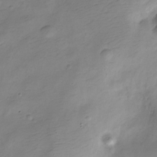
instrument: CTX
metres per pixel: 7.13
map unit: Nve
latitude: -25.2376
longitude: 106.1795
